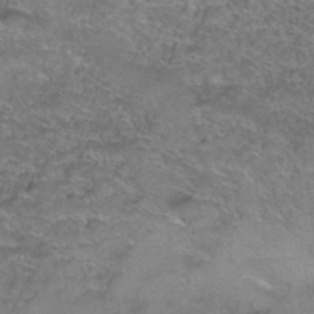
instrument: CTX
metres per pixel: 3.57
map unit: Hto
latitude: 39.2159
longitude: -43.1403
